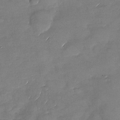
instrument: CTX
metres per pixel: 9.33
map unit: Nhu
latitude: -27.5966
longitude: -62.3279
